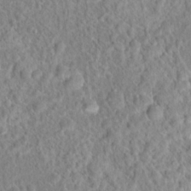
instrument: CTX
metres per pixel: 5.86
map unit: Hto
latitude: 16.5924
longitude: -41.4048
